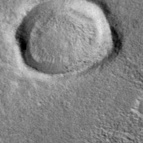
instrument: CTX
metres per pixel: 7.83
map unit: eAb
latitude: 38.1956
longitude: 105.9367
